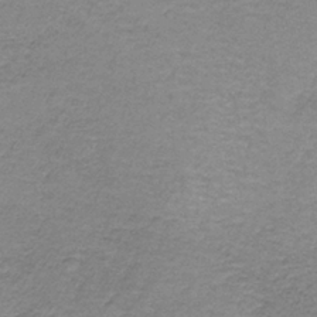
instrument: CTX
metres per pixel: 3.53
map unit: HNb
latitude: -36.0283
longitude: 53.8044
